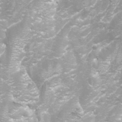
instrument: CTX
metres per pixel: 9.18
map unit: Aa
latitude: -8.9731
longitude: -71.4237
